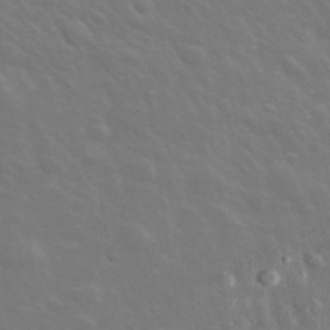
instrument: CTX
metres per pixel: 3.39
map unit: lHvf
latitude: 33.6127
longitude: -82.4412
